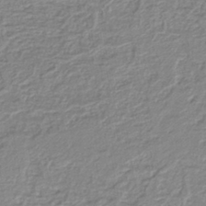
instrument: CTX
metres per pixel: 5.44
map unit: lHb
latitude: -41.5588
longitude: 62.0472
